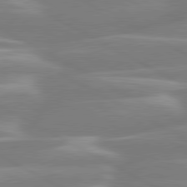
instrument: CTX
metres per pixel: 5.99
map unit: lApd
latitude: 80.5546
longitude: -134.2900
